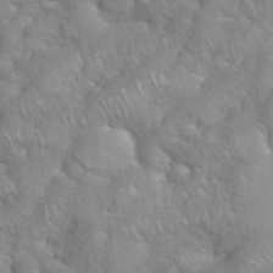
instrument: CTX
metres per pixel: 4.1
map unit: eHh
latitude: 39.1970
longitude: -58.0822
